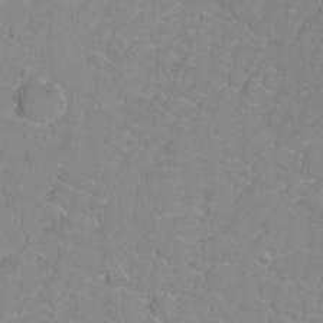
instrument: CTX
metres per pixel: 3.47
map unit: Hto
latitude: 2.8758
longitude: -33.4993
